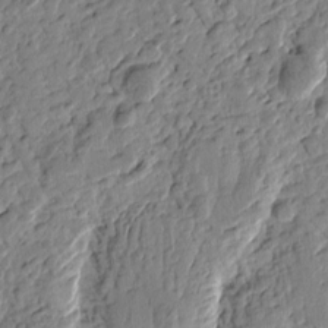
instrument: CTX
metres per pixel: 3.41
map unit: Htu
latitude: -0.9542
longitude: -176.5923
